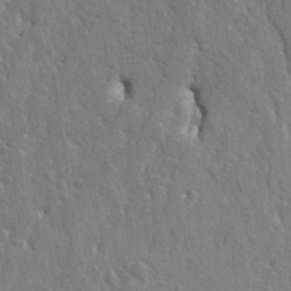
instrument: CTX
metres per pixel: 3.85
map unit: Ht
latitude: 10.0633
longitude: -77.1781
